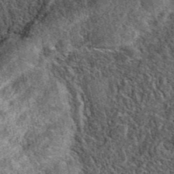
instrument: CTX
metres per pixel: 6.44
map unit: eAb
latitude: 38.8947
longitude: 109.4265
